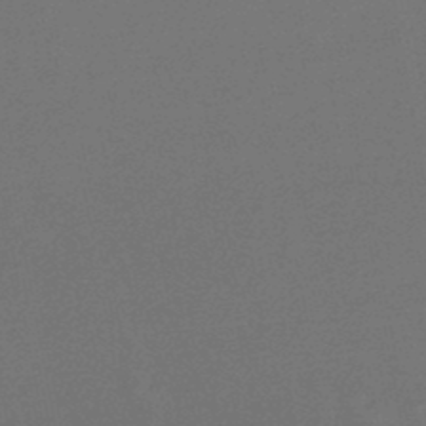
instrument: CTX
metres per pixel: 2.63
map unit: lHb
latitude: -47.6910
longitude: 74.0661
